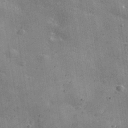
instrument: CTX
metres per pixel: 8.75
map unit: lHvf
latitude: 35.2159
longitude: -92.3467
